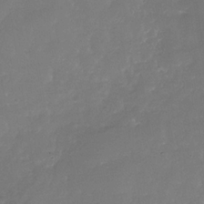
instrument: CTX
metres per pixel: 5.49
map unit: Nhe
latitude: -37.3509
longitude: -87.3859
